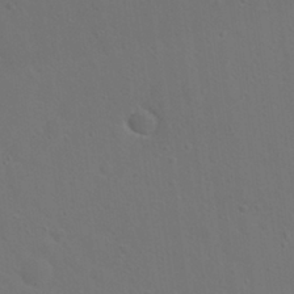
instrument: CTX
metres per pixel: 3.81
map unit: Nhu
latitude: 17.8961
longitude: -30.2523
